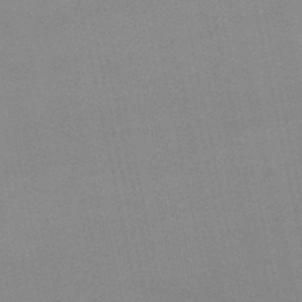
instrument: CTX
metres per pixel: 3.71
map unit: lHb
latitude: -45.6155
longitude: 58.8596
